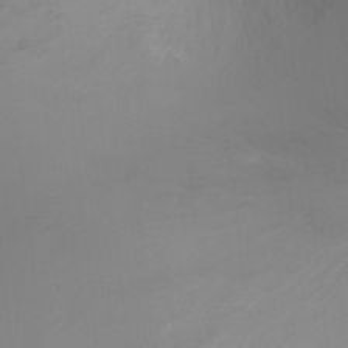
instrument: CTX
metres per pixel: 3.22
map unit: Ht
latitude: 0.4979
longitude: -21.3671
